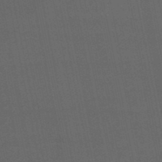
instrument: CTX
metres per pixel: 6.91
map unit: eHb
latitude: -50.4818
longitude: 72.3117
